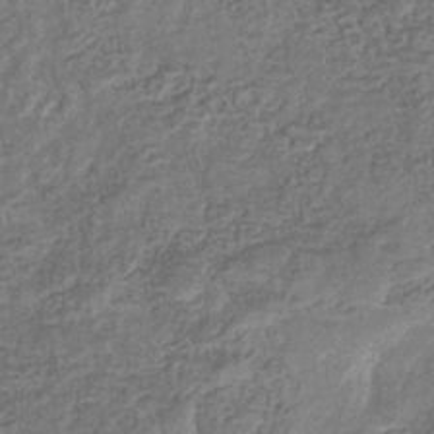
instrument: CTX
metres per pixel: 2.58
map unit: eHb
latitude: -35.2754
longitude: 80.5385
